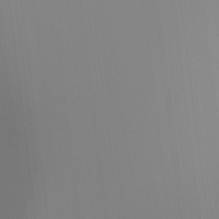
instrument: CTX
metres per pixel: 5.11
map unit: Ht
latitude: -16.4440
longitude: -49.4426
